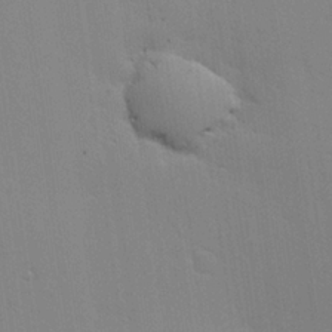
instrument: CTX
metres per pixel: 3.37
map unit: Hve
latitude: 25.3670
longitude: -91.5371
